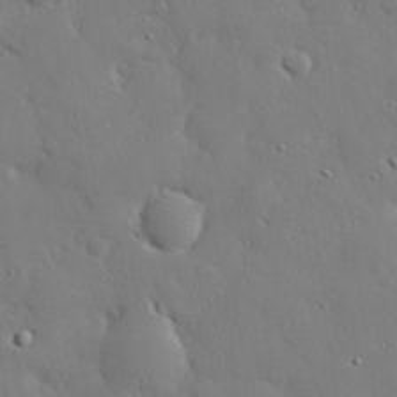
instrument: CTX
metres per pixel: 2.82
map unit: eHh
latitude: 29.7827
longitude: -82.4978
